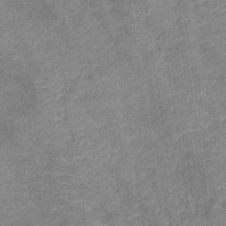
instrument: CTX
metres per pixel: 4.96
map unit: lHb
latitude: -40.2928
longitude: 75.9556
